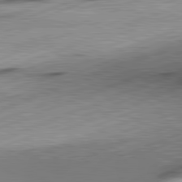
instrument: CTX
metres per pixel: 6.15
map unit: lApd
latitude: 81.7827
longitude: -165.0269
